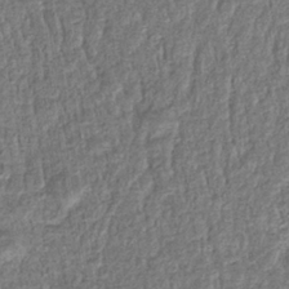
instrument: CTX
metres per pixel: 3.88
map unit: eHb
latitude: -36.5007
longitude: 79.6344
